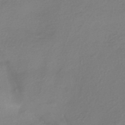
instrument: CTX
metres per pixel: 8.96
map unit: HNhu
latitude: -42.9730
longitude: 96.3873
